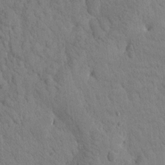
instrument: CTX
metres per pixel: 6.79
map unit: Htu
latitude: -1.1054
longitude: 174.5762
